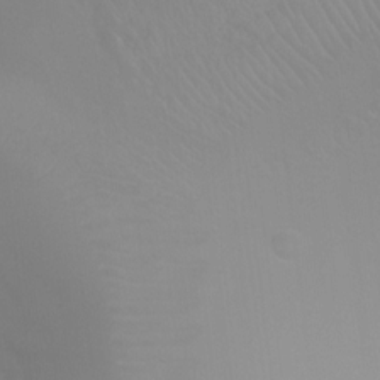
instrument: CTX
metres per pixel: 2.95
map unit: Ht
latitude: -1.1998
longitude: -19.2537
